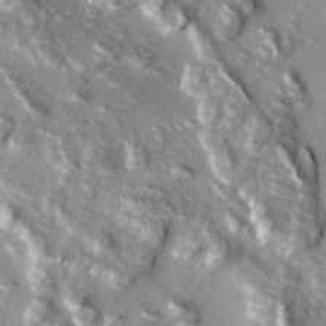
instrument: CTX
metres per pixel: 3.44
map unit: Ave
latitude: 15.3671
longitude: -130.8191
